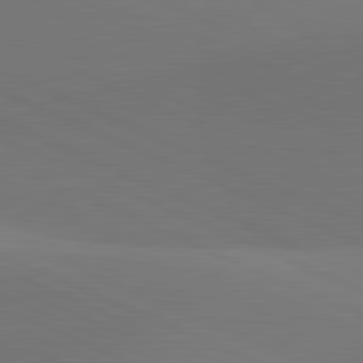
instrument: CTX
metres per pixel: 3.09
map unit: lApd
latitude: 81.9339
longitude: 144.8408
